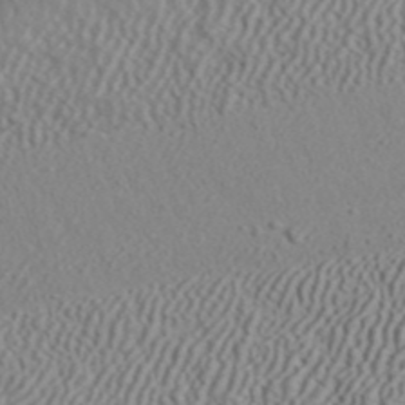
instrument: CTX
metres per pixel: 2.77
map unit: ANa
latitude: 44.7624
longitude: 44.7652
